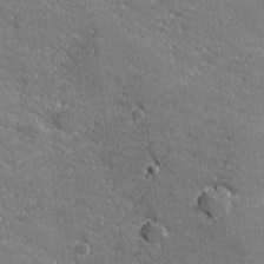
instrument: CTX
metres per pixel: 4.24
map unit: lHvf
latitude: 26.8947
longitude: 141.9556
